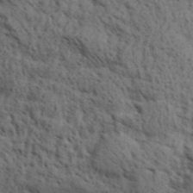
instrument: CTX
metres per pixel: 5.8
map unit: Aa
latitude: 30.6869
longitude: -135.0647
